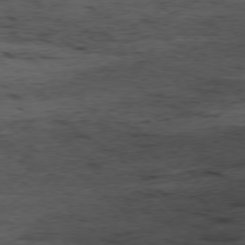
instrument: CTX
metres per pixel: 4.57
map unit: Hpe
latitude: -77.6344
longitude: 12.2362
